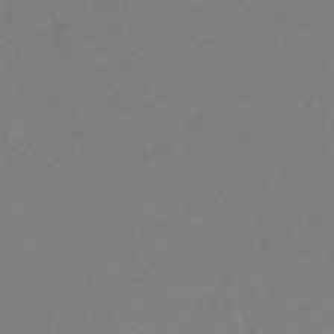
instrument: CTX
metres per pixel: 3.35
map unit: eHb
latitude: -30.3495
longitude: 66.8597
